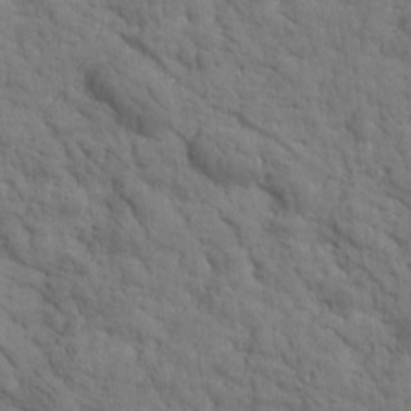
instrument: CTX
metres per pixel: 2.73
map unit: Htu
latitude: -2.2172
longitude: 174.2739
